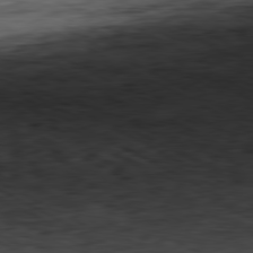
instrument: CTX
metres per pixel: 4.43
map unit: Ap
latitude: -80.9920
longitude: -83.5182
